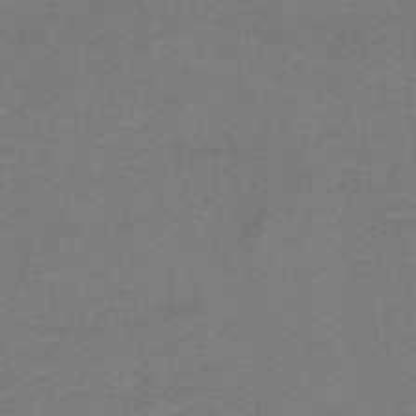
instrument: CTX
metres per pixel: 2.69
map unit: lHb
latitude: -41.1620
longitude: 54.4062
